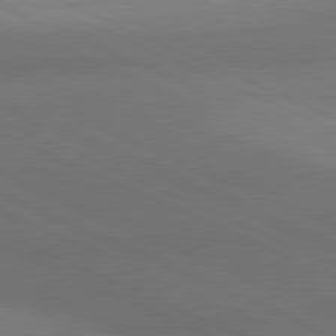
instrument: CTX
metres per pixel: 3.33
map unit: lApd
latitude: 81.1781
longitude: 136.5195
